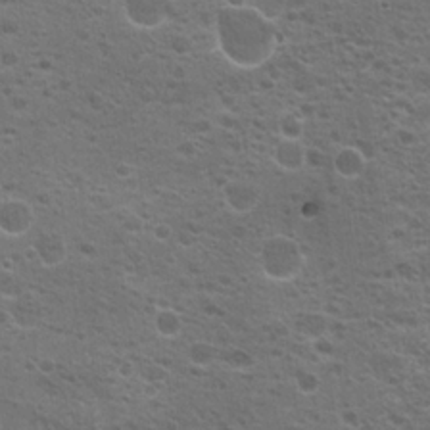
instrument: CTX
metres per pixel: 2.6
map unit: Hto
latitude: 18.9513
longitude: -41.6504
